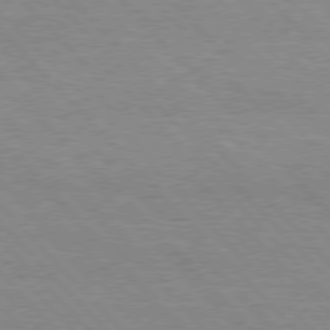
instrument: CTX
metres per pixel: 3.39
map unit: Hpe
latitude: 76.5168
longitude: -152.6491
